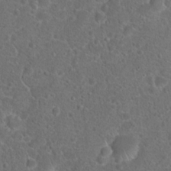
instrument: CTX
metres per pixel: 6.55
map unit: Hto
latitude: 17.9717
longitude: -41.4615
